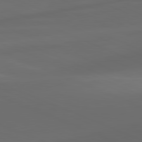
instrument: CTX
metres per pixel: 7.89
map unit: lApd
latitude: 81.1214
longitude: -83.7260
